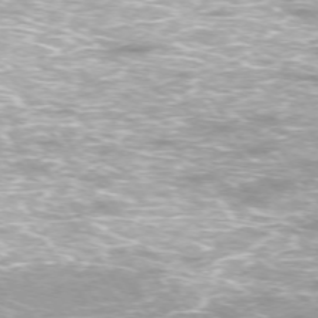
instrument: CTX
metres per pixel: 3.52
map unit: Ap
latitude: -74.9164
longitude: -75.8961
